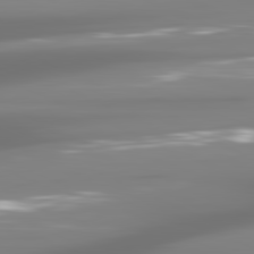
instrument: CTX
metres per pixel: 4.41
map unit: lApd
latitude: 81.5371
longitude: -137.0270
